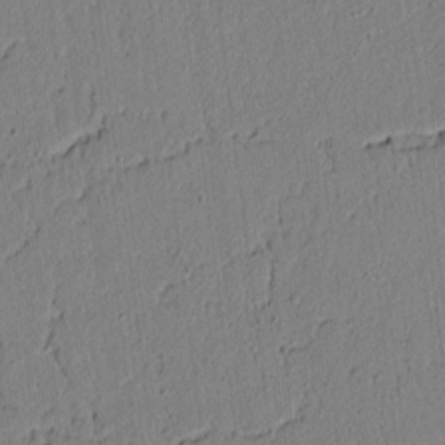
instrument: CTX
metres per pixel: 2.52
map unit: lAvf
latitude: 5.4615
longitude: 166.1984
